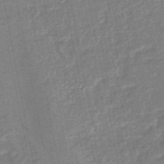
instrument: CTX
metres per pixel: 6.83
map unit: HNb
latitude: -48.5007
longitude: -39.2726
